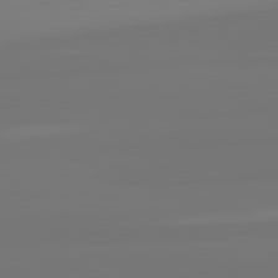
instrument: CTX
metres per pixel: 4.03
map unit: lApd
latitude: 82.1766
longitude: -176.1955
